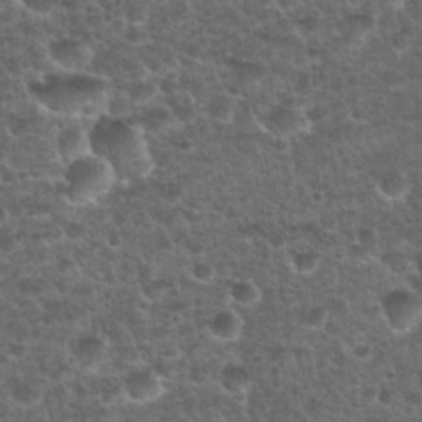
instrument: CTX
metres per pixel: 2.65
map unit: Hto
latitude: 28.4223
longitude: -49.2537
